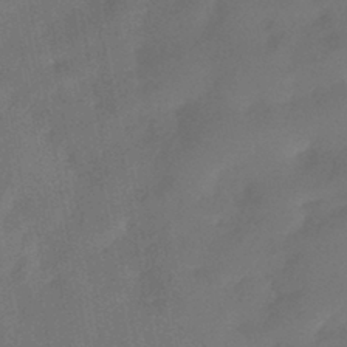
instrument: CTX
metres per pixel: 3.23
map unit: HNhu
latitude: -43.1053
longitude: 91.9556
